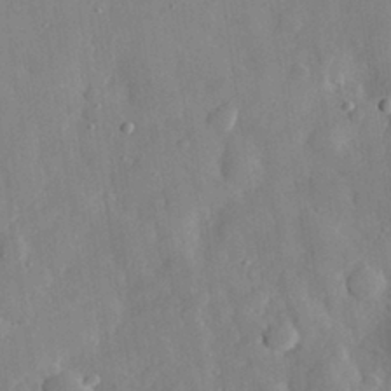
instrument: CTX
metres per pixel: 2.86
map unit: eHh
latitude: 29.2726
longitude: -78.1011
